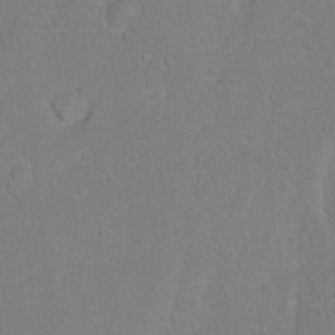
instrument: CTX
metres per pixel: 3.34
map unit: Nhu
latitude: 4.1956
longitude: -24.8380
